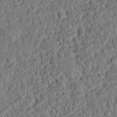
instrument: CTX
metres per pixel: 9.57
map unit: eHh
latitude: 25.6504
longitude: -80.9514
